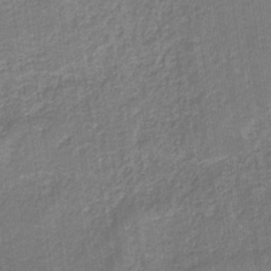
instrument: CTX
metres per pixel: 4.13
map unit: HNb
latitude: -35.1620
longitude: 54.3495
